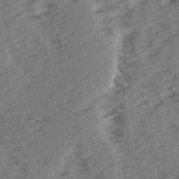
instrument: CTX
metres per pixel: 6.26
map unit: Ave
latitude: 15.4049
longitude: -103.5371
